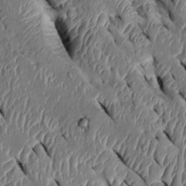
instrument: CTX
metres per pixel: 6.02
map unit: Htu
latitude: 0.2900
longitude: 149.1054
